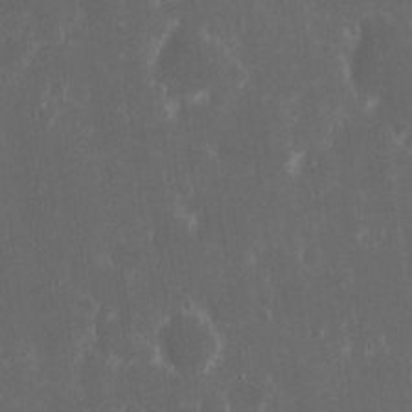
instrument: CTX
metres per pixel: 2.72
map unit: eHh
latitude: 17.1025
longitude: -73.4049
